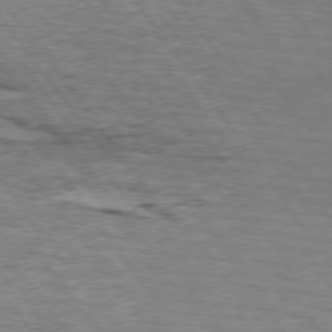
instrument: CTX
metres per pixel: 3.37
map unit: lApd
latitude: 74.0633
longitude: -76.3089
